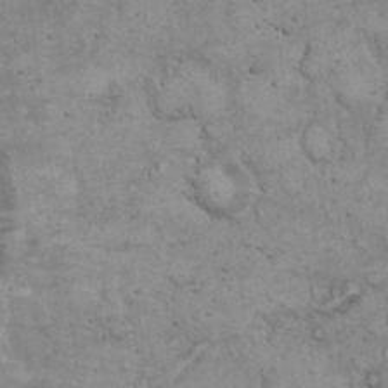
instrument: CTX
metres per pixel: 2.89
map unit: eHh
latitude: 20.3468
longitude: -59.5182
